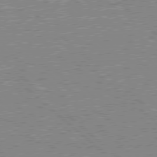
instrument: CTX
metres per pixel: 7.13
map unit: Hpe
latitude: 78.0444
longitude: -159.6505
